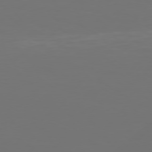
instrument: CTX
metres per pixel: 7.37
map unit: Hpe
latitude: 75.3482
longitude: -129.1781
